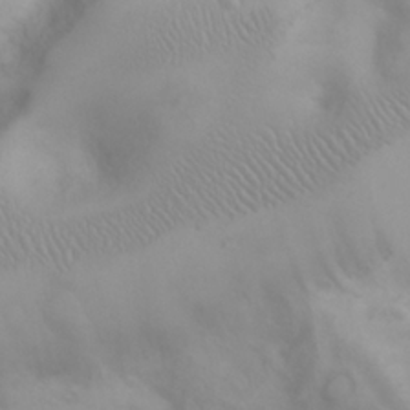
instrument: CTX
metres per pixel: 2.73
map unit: eHh
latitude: 25.9717
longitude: -64.6301
